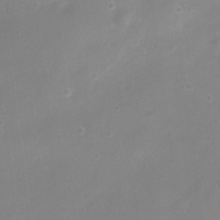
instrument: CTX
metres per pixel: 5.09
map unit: Ht
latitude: 4.4223
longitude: -20.3845
